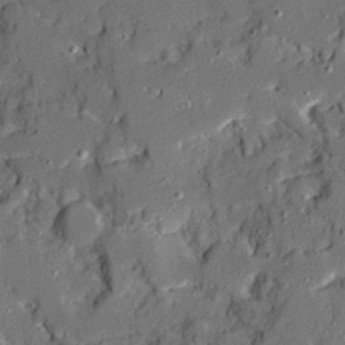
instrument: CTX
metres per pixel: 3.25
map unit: Ave
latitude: 19.2348
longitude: -128.3656
